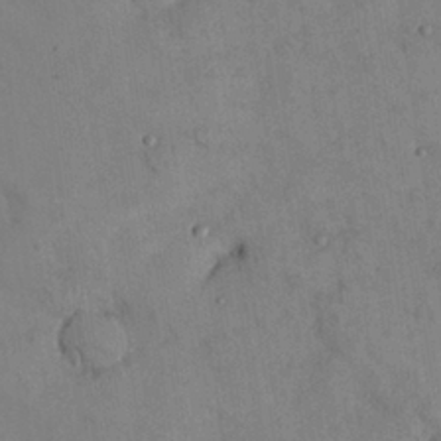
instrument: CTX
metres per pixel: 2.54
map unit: Nhu
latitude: 28.3656
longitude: -72.6113
